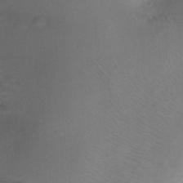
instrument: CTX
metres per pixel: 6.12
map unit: Ht
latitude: -3.9745
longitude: -18.7057
